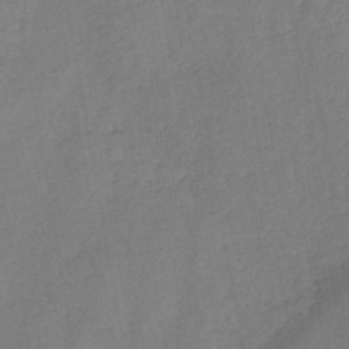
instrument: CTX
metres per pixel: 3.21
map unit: HNb
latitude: -46.4251
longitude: -37.8206
